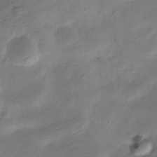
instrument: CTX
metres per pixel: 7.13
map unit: Nve
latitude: -24.8408
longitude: 106.0661
